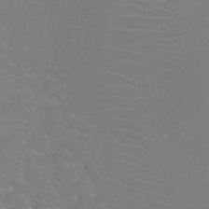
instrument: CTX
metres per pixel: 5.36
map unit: Htu
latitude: -12.6708
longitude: -71.2159
